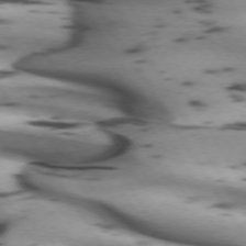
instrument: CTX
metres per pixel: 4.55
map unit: lApd
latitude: 72.0444
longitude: -52.8947
